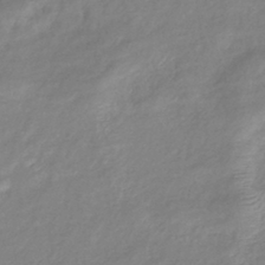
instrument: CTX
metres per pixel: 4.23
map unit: eHb
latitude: -40.4818
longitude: 81.5588
